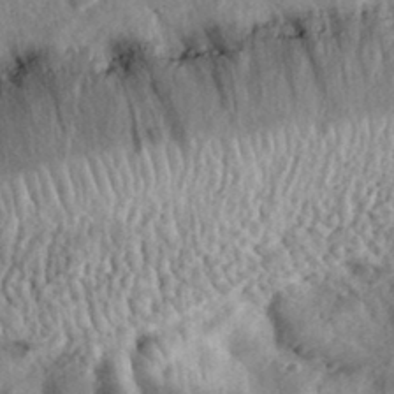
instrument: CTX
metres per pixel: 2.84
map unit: eHh
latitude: 34.4412
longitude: -78.6869
